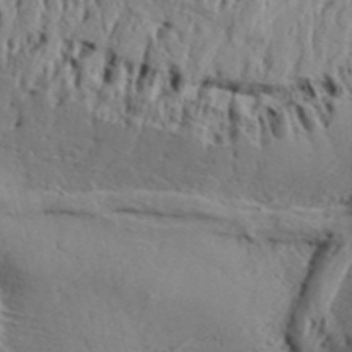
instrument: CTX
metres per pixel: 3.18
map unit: Aa
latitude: 32.9703
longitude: -136.4223
